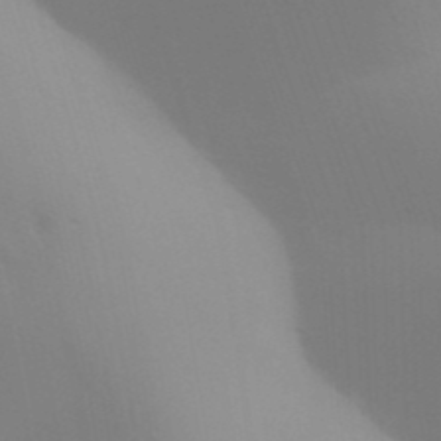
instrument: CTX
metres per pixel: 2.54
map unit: Aa
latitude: 32.0822
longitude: -145.2537
